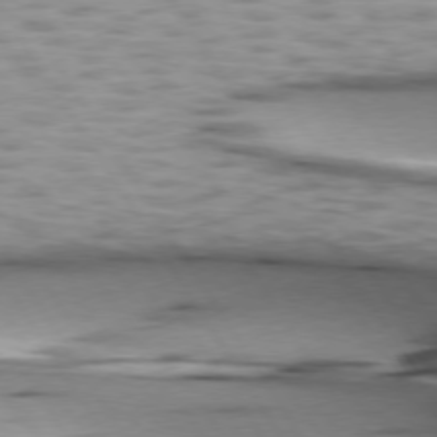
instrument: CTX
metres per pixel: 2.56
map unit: lApd
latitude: 74.9136
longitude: -50.6679
